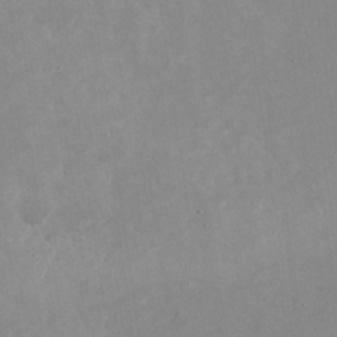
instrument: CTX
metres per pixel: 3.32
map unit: Nhu
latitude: -27.7288
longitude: -75.6883
